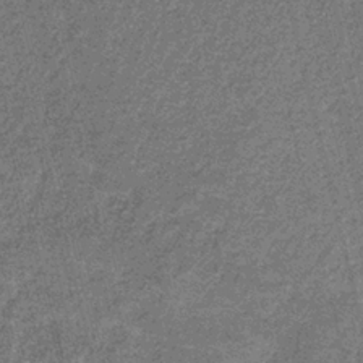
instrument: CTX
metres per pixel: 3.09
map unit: eHb
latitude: -32.0850
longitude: 70.9920
